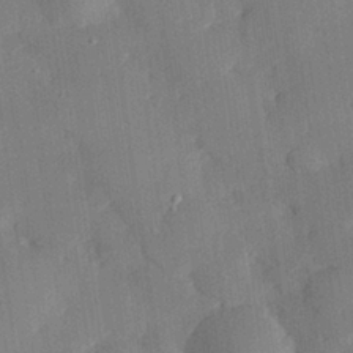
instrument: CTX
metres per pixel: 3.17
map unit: eHh
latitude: 28.9891
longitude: -81.8772
